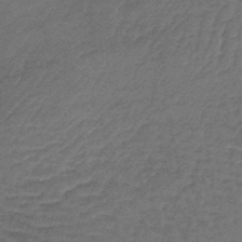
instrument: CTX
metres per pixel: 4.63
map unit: lHb
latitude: -43.0297
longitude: 66.3306
